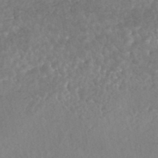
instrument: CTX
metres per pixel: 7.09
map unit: HNhu
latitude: -46.1794
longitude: 97.7856
